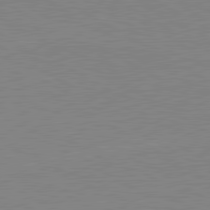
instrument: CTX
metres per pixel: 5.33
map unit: lApd
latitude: 80.6679
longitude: 151.9367
